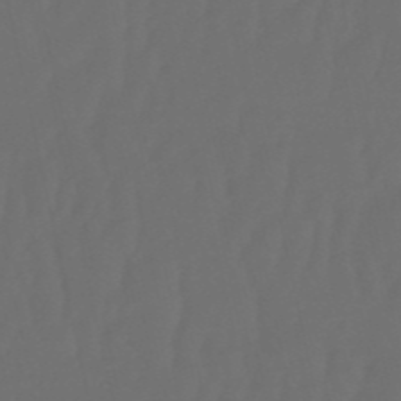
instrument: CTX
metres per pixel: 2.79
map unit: eHb
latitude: -51.0297
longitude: 76.7085
